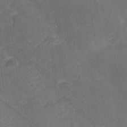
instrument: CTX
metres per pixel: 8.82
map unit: lHvf
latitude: 26.1578
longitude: 141.3510
